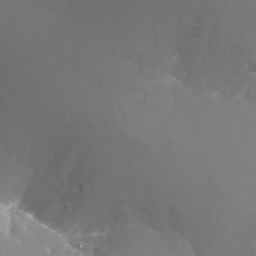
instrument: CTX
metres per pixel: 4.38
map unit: Nhu
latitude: -24.7463
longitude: -72.5357
